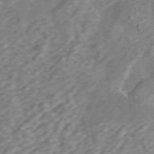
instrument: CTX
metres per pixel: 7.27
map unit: ANa
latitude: 46.1200
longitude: 22.1606
